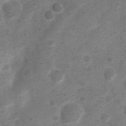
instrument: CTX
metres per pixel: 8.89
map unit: Nhu
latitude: 6.7246
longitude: -23.5560
